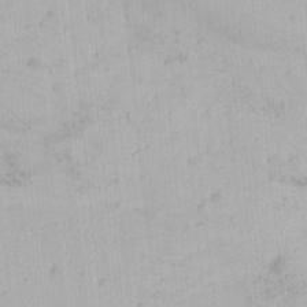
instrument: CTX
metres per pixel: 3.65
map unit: Ave
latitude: 21.7261
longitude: -137.6505
